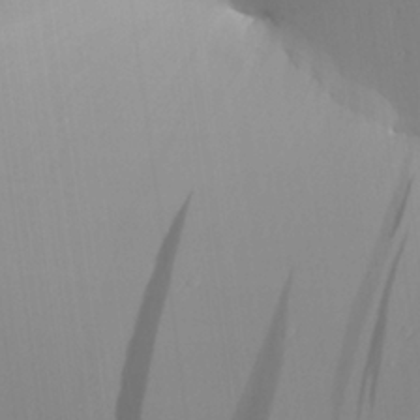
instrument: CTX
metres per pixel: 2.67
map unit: Aa
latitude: 25.9528
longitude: -135.9717
